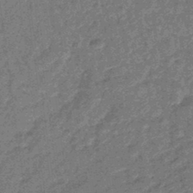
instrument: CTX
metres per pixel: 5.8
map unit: lHb
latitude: -44.6330
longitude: 66.5007
